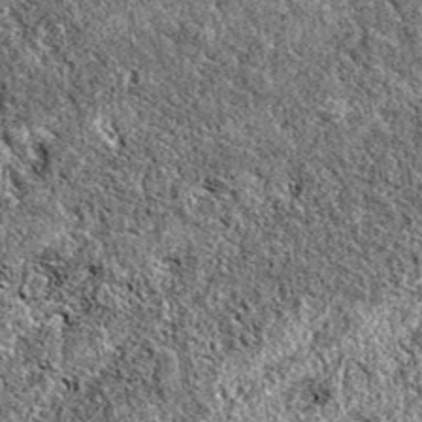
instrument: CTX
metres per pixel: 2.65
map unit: eAb
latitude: 37.6505
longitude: 111.0486
